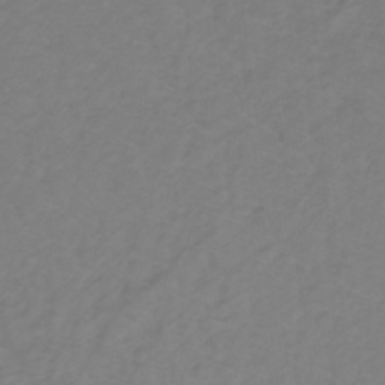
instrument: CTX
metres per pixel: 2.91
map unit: lHb
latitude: -31.6344
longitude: 64.7652
